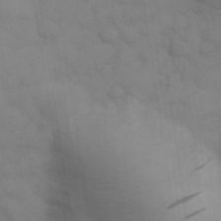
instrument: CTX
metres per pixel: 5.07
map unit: eHh
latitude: 30.4034
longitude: -69.8206
